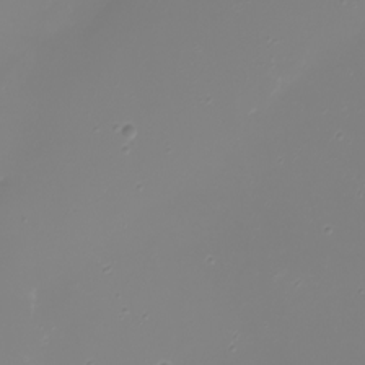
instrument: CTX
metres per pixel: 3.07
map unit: eHh
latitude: -5.1620
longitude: -84.8002
